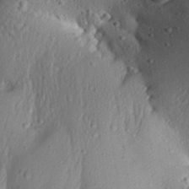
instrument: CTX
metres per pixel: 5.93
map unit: Aa
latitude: 31.1970
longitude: -133.9717
